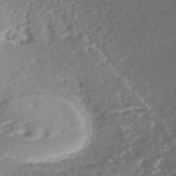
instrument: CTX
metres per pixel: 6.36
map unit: Nhe
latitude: -46.7463
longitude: -172.9702
